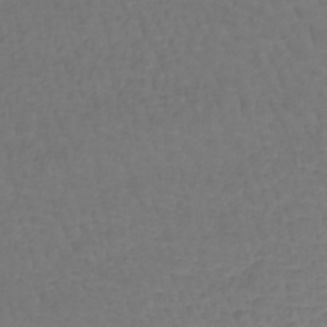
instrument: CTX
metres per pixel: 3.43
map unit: lHb
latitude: -43.2187
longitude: 66.1606
